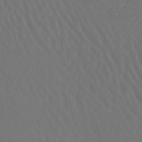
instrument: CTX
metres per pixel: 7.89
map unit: lHb
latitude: -43.2375
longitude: 66.9542
